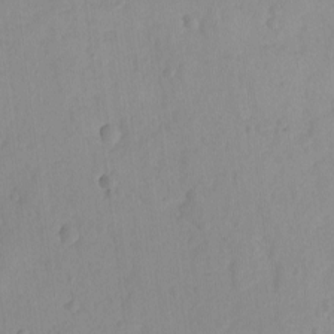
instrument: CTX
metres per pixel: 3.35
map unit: lAvf
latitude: -8.5385
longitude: -119.8961
